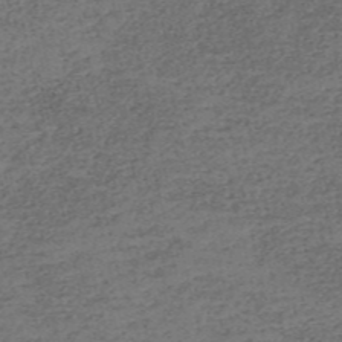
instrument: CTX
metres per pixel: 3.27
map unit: eHh
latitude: -54.5196
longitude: -89.5372
